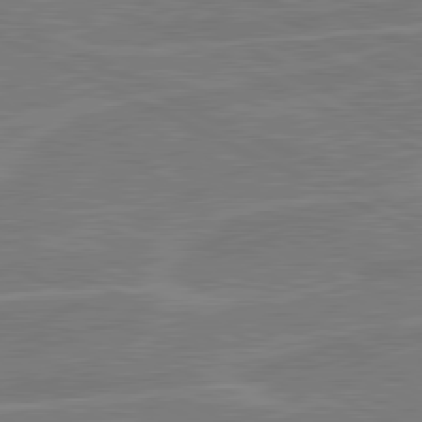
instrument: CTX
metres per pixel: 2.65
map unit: lApd
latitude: 80.9136
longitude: 120.3873
